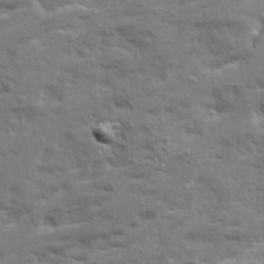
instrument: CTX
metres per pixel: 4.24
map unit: Ave
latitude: 20.9703
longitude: -130.1011
